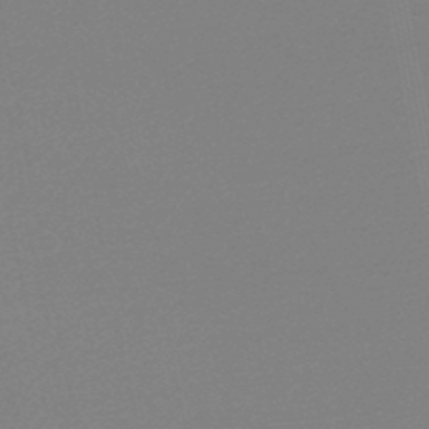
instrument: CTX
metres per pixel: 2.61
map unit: lHb
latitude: -45.7289
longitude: 67.4643
